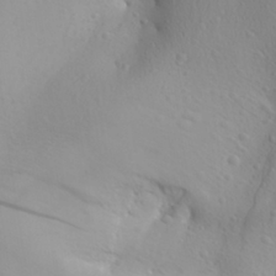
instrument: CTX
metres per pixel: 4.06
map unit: Aa
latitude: 27.4427
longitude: -146.0444
